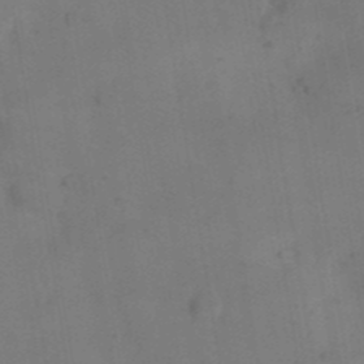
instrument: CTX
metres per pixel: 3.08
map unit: Nhu
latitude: 26.8002
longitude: -70.0633
